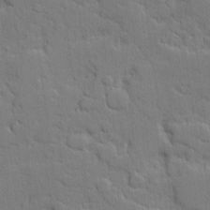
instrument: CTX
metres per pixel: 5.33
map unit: Ave
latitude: 18.5168
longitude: -128.4034
